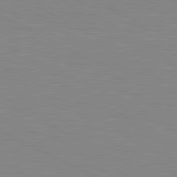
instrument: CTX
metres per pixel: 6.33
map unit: lApd
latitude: 81.1214
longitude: -172.1199
